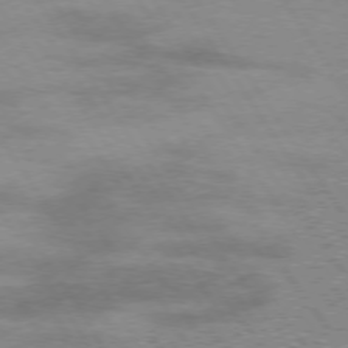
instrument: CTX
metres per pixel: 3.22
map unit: Hpe
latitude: 73.8773
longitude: -142.3467
